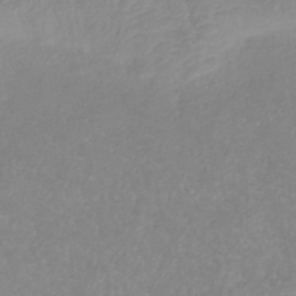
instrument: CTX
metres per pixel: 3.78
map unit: lHb
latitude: -36.7274
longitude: 73.4454
